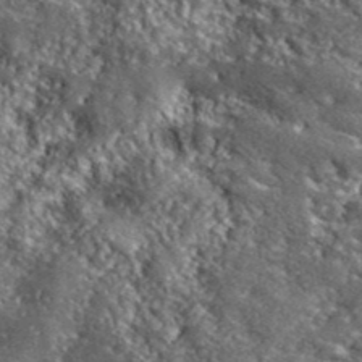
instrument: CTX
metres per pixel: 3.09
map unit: lHvf
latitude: 41.9906
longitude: -89.4805
